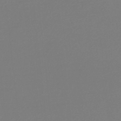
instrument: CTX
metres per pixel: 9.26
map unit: lHb
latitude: -46.5384
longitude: 65.3321
